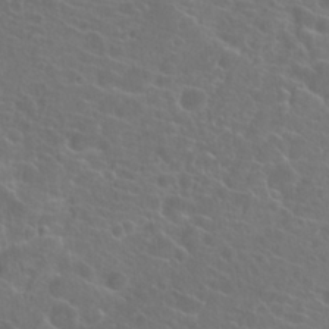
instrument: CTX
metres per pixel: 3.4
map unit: Hto
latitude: 22.6301
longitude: -40.4978
